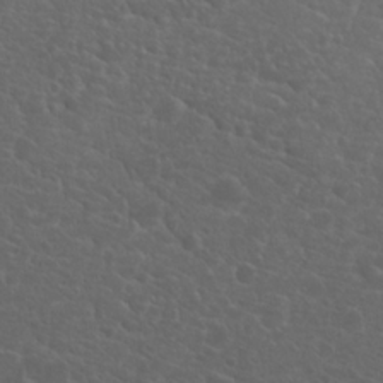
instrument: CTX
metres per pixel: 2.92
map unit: Hto
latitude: 19.7071
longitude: -36.5924
